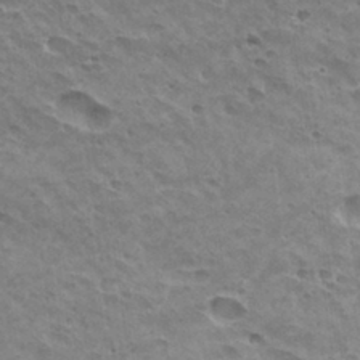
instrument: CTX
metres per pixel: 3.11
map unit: Hto
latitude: 31.1026
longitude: -41.2159
